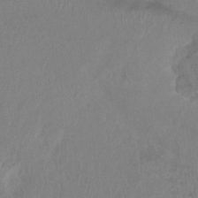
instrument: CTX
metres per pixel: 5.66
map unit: Ht
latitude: -14.0283
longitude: -44.0444
